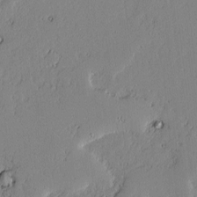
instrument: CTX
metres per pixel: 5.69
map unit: lAvf
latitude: -1.5211
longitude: -106.1200
